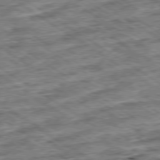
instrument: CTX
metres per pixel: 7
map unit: Ap
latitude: -79.6155
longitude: -51.2537
